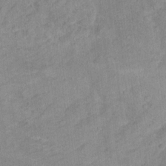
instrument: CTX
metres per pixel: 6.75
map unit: Hto
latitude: 7.2537
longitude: -36.7246
